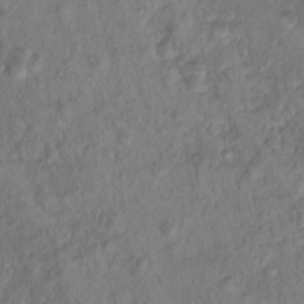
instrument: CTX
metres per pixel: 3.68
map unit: Hto
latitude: 15.9528
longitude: -30.6491
